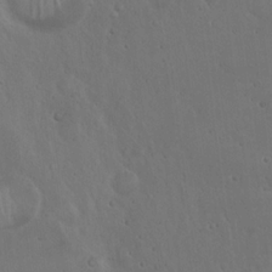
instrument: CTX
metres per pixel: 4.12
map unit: Hto
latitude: 18.2144
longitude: -59.9717
